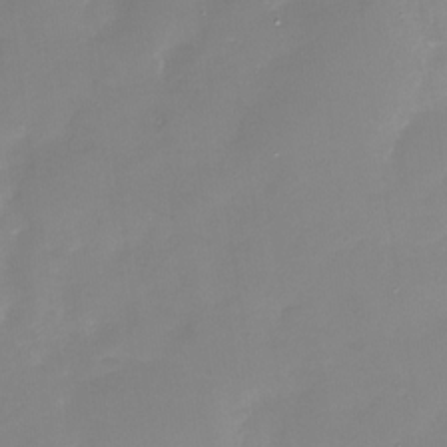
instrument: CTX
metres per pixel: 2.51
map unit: Nhu
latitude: -28.6896
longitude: -67.8205
